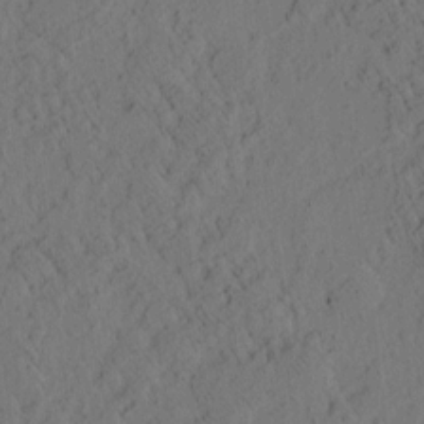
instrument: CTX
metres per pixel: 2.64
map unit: eHh
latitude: 3.1592
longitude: -78.6491
